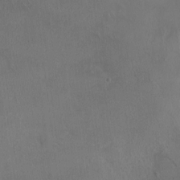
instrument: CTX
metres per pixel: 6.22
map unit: HNhu
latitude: 2.8569
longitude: 6.8030
